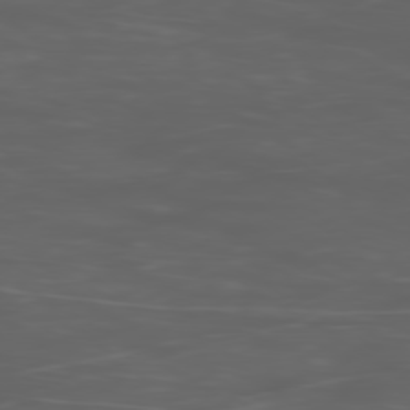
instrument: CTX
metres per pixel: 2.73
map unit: Ap
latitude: -78.9541
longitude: -75.7072
